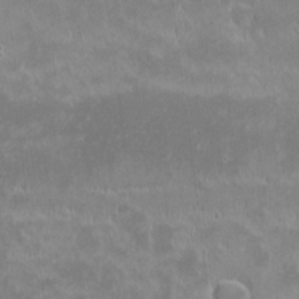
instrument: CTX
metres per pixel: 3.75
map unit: eHh
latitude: -1.2187
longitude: -85.0648
